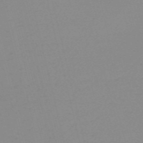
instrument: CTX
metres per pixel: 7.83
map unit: HNb
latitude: -56.1039
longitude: -42.6491
